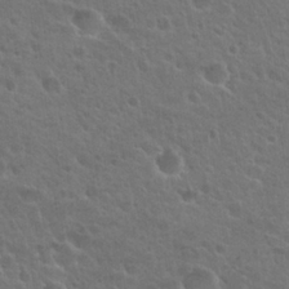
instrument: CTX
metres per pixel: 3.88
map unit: Nhu
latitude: 25.7449
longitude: -50.3656
